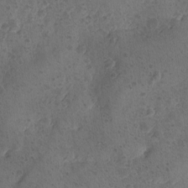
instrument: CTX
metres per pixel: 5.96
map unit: Ave
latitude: -9.1431
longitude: -118.2333
